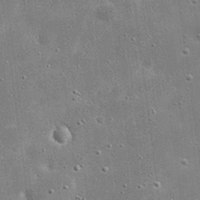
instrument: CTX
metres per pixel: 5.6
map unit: eHh
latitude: 21.2915
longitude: -67.1970
